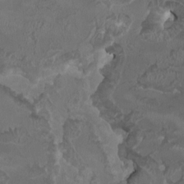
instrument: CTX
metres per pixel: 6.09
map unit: HNhu
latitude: 1.9717
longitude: -3.9339
